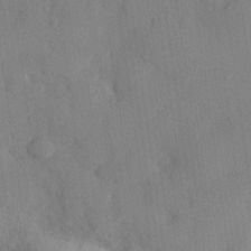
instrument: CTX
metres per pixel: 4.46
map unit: eHh
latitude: 27.6127
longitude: -76.8758
